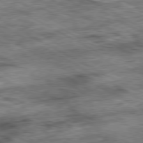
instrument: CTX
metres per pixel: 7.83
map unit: Ap
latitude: -80.8597
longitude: -89.7828
